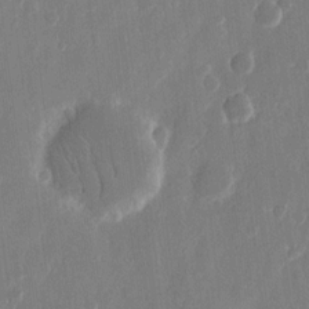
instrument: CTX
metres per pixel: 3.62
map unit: eHh
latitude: 12.2901
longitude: -71.7072
